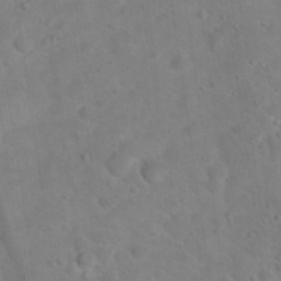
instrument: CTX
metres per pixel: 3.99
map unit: Hto
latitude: 18.1011
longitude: -38.4412
